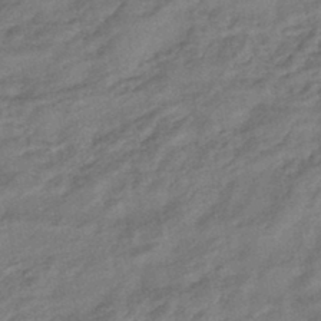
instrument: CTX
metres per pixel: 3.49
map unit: eHb
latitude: -43.3320
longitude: 84.3684
